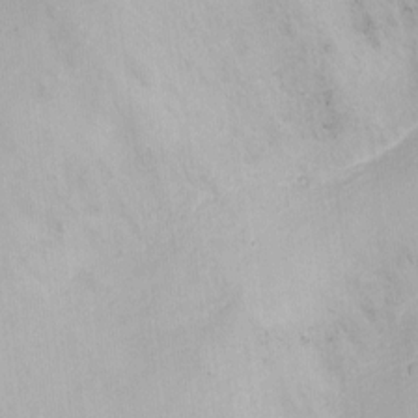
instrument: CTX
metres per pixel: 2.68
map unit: Nhu
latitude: -13.4832
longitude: -40.5923
